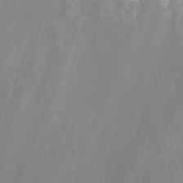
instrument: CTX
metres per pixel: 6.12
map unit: Nhu
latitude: -13.6533
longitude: -64.5357
